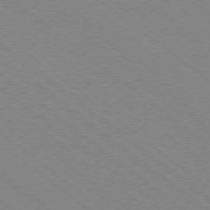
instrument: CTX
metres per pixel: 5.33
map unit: Ap
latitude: -78.9352
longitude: -64.8569
